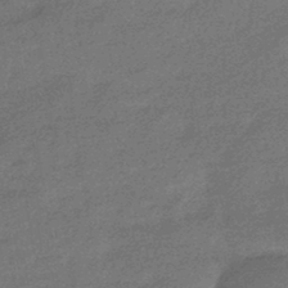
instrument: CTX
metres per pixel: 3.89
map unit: HNhu
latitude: -43.5966
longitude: 93.2754
